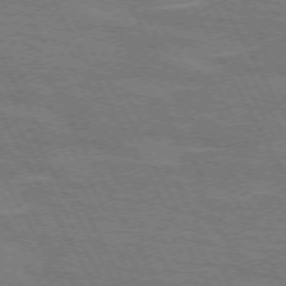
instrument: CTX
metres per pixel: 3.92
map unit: lApd
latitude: 71.7072
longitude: -55.1781
